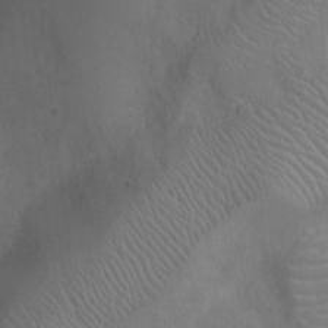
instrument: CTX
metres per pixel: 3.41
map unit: Ht
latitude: -4.4629
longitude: -16.2523
